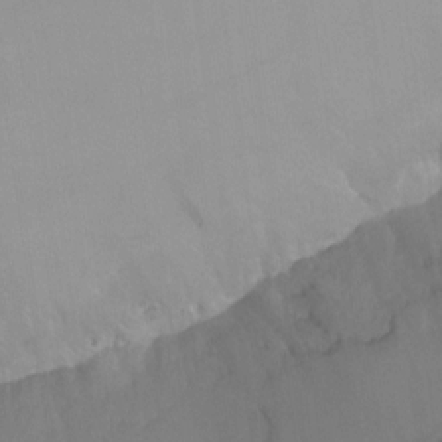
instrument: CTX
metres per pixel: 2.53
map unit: Ht
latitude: -9.2565
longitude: -39.0269
